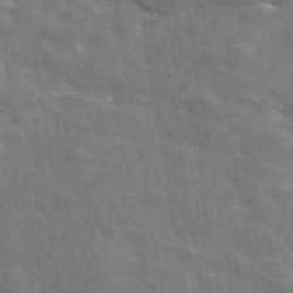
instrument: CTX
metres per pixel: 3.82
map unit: eAb
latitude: 44.3089
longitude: 111.8233
